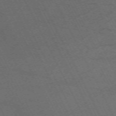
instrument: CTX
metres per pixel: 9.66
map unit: Nhu
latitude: -68.0850
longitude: 39.8045
